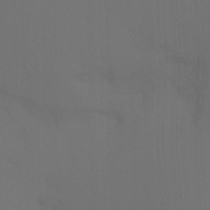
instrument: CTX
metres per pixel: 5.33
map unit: Ht
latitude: -12.2740
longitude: -48.1578
